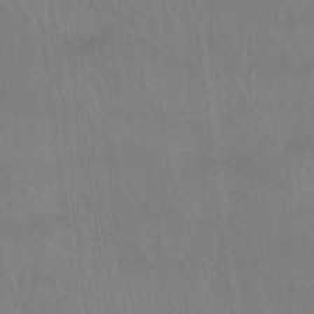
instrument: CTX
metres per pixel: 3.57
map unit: Htu
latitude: -14.5574
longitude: -46.3845
